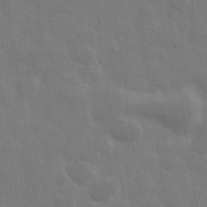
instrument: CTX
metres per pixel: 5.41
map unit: eHh
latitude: 33.5749
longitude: -70.4034
